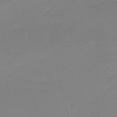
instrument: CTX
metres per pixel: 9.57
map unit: eHh
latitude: -52.7841
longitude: -24.9891
